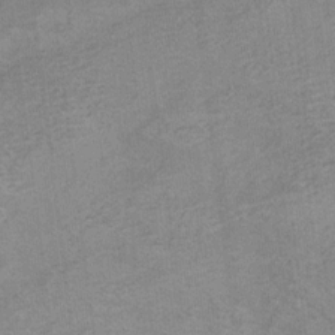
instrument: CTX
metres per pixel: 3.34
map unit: Hto
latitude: 6.7057
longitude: -36.6869
